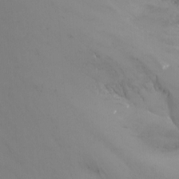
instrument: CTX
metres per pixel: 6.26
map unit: Nhu
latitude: -13.7289
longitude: -59.6883
